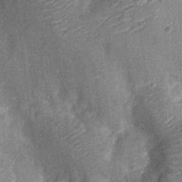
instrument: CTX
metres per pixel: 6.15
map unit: Nhu
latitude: -13.1242
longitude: -23.3671
